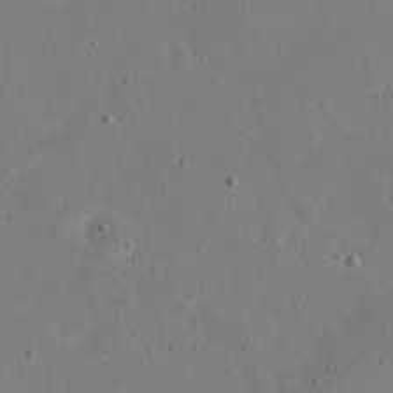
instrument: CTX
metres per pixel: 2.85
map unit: eHh
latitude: 21.3293
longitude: -68.7057
